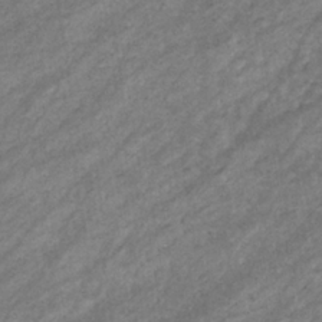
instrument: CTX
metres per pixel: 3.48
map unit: eHb
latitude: -32.6330
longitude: 70.7274
